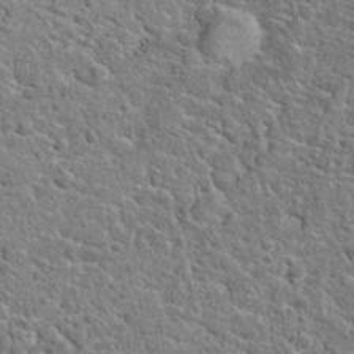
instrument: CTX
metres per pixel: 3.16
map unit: Hto
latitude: 20.5546
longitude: -44.4979
